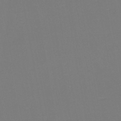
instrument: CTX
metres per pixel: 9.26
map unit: eHh
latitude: -44.5196
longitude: -29.1403
